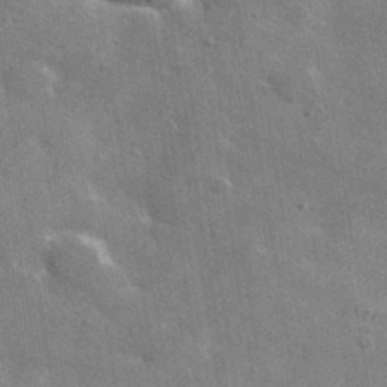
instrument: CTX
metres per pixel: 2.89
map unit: lHvf
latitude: 35.2348
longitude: -92.3278
